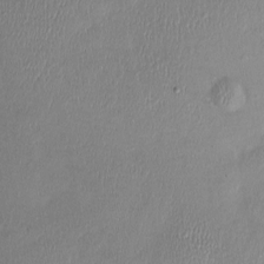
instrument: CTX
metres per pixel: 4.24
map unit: Nhu
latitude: -1.1432
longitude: -14.7813
